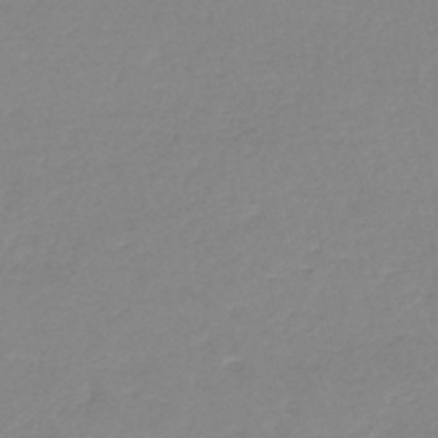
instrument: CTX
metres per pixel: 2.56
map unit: eHh
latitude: -45.2187
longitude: -29.5938
